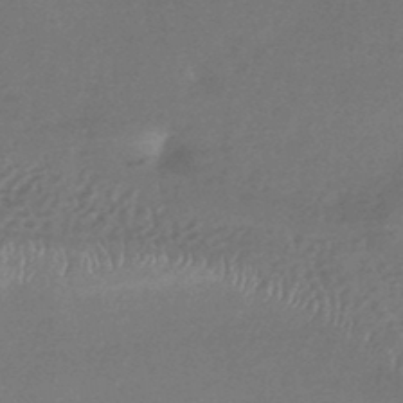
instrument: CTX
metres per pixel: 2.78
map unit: HNhu
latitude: -44.3873
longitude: 92.4629
